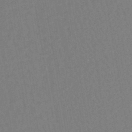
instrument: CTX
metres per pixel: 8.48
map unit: lHb
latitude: -42.0849
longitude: 67.9556
